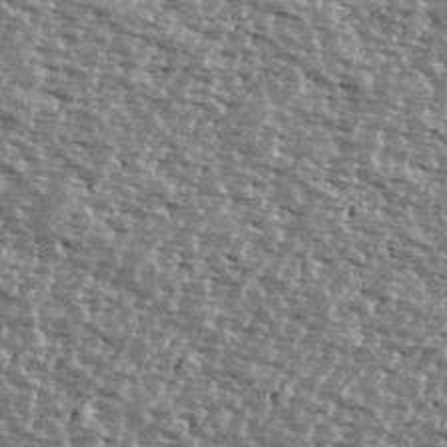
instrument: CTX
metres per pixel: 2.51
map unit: Ave
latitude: 39.3671
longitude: -112.3089
